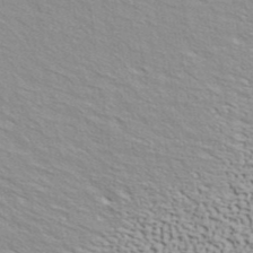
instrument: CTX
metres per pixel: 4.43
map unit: ANa
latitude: 40.6679
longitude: 29.6344
